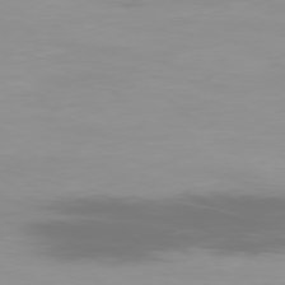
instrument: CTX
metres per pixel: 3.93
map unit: Ap
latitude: -79.1809
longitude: -69.1403
